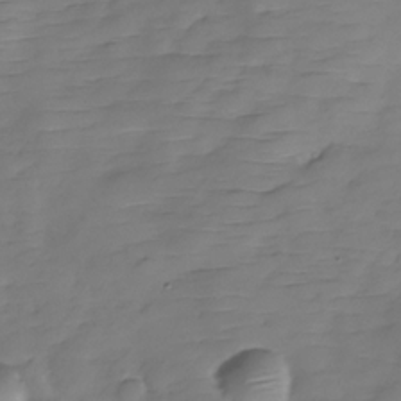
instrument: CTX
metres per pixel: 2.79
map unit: Hve
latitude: -29.8422
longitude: 90.5952
